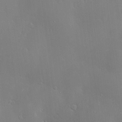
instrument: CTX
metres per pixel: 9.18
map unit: Hve
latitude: -11.2187
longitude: 174.0661
